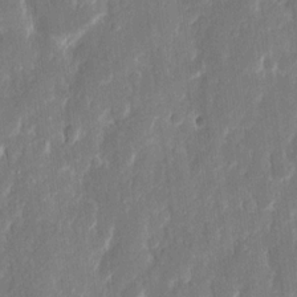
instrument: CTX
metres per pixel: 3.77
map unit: eHh
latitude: 12.7435
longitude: -71.9906
